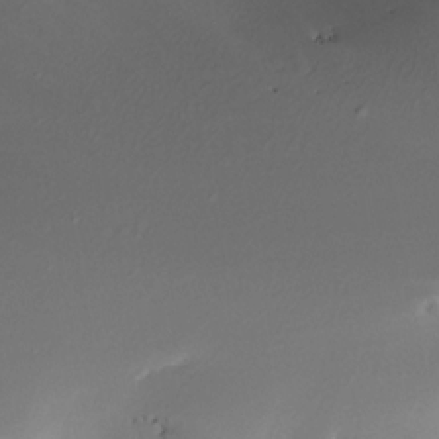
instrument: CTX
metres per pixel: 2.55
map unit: Nhe
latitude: -31.9178
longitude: -115.8772
